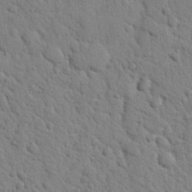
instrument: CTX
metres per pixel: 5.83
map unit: Nhu
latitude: 22.1389
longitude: -77.0458
